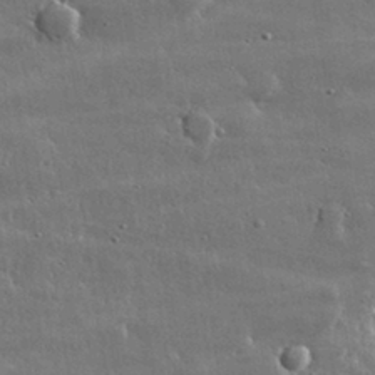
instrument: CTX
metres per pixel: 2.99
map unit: lHvf
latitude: 32.5168
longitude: -90.5735
